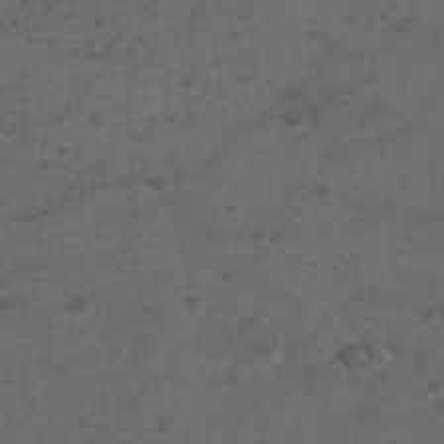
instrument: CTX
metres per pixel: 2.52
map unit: Ht
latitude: 4.2900
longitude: -29.1214
